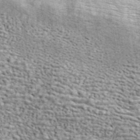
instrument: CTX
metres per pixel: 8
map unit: ANa
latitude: 41.9717
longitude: 13.4266
